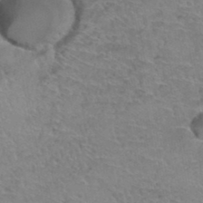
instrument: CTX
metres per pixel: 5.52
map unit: Hto
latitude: 37.4238
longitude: -42.2145
